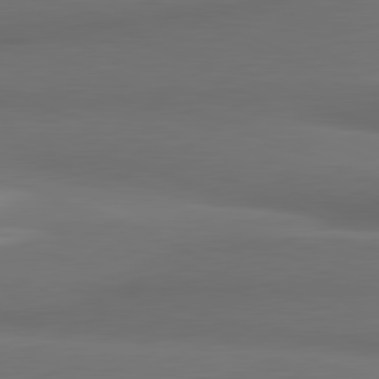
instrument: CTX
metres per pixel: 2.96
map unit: lApd
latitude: 81.6883
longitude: 171.0298
